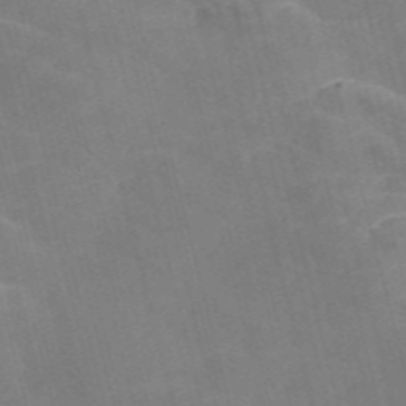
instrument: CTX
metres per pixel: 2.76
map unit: Nve
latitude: -57.5021
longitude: 54.8786
